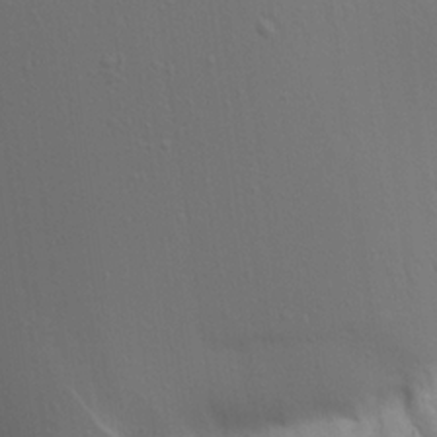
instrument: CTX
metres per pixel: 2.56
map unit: Aa
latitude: 19.3481
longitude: -145.1214
